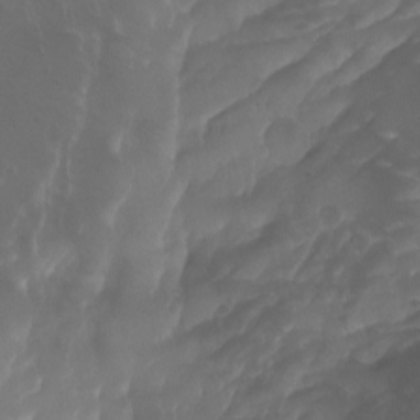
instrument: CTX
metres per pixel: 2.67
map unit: Nhu
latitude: -7.7855
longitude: -77.5182
